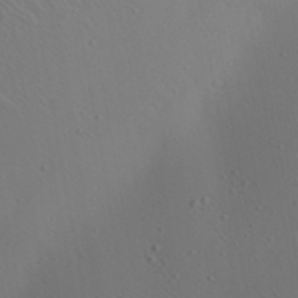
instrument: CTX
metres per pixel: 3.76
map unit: Aa
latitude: 23.1781
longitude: -138.2900
